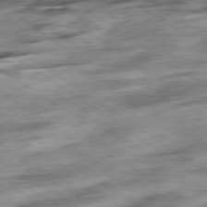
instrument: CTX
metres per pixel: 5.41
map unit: Hpe
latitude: -79.0297
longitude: -17.0836
